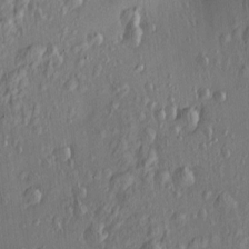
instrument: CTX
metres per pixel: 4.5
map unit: Nve
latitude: -7.2376
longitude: 173.9556
